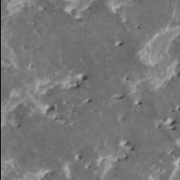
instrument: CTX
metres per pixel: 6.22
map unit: HNhu
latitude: 0.9513
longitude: 6.0094
